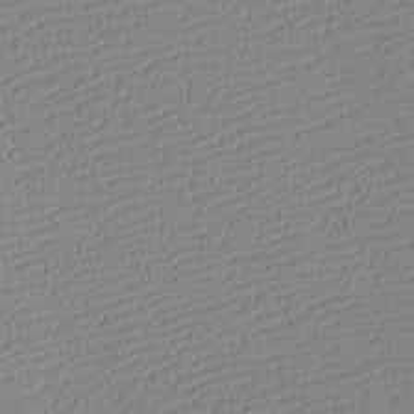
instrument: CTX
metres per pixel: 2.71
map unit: Htu
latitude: -4.1228
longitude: -72.1578
